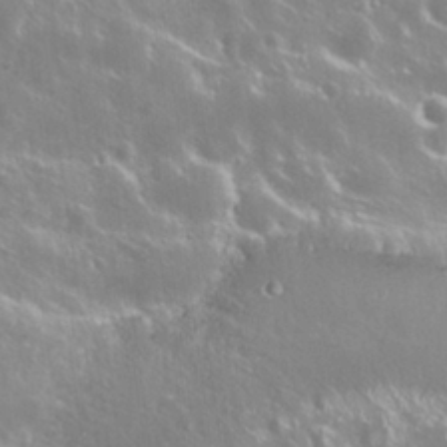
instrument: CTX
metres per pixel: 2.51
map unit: Nhu
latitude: 25.8394
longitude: -58.1578
